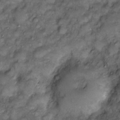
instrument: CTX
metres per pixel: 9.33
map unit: Htu
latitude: -7.1242
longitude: 159.4643
